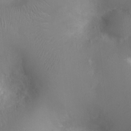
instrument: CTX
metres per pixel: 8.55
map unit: Ht
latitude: -3.7855
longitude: -16.0255
